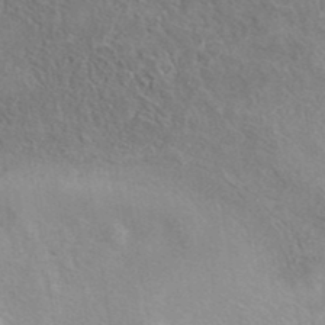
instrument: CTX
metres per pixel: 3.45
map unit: eAb
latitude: 40.0633
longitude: 106.0850
